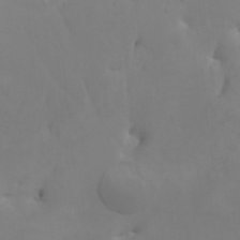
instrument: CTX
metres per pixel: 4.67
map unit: HNhu
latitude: 6.4412
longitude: 14.1228
